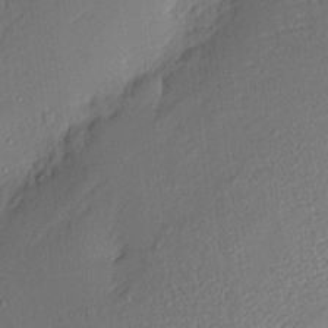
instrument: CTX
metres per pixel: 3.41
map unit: Nhu
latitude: 1.9150
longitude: -76.5356
